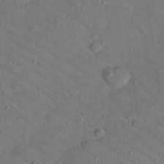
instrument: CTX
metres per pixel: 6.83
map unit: Nhu
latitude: 24.4601
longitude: -73.6316
